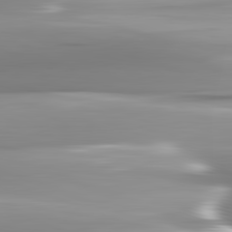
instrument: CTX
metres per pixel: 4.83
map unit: lApd
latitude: 82.5923
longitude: -142.9703
